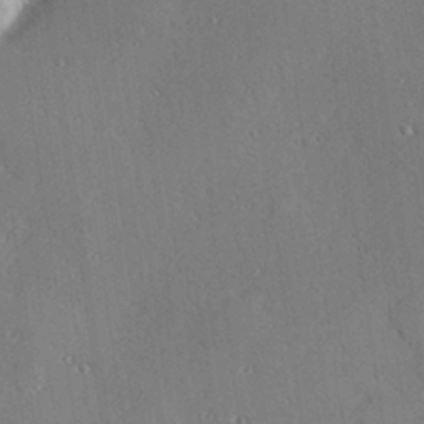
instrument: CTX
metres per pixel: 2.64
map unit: Hve
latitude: 27.0648
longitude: -92.1766
